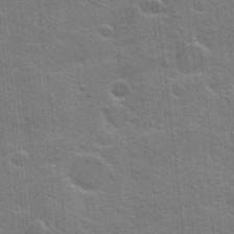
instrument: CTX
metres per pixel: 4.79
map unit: Hto
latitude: 23.6883
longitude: -47.2348
